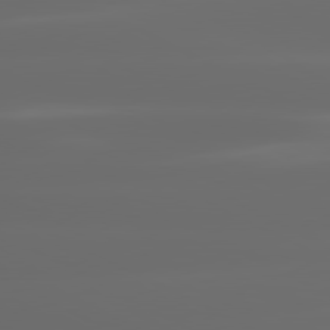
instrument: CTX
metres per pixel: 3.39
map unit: lApd
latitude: 80.7624
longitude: -136.7813
